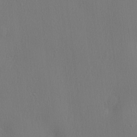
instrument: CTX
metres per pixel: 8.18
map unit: lHvf
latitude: 22.3467
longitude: 142.1038
